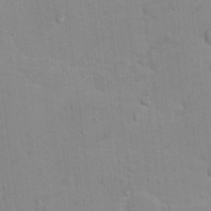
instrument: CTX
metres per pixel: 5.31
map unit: Nhu
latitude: 13.1403
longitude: -36.2145
